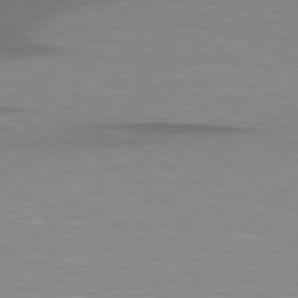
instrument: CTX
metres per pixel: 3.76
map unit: lApd
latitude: 79.1214
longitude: -88.2712
